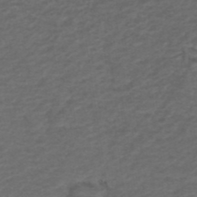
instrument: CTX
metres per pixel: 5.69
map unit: ANa
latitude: 39.4615
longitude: 23.0865
